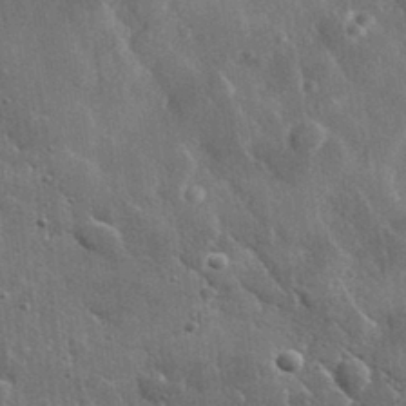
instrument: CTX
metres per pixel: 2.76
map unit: lHvf
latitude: 33.1592
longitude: -86.3656
